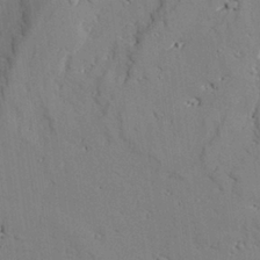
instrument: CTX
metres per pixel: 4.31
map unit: lAvf
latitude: 26.4979
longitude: -110.4979
